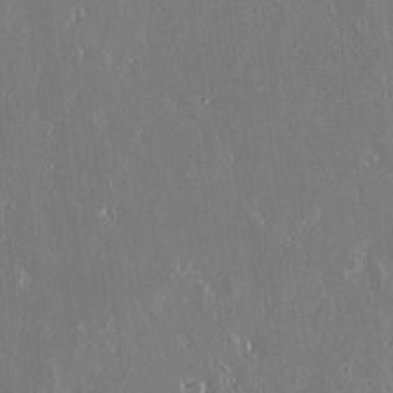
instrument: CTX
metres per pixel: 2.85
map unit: lAvf
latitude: 14.5924
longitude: -128.3656
